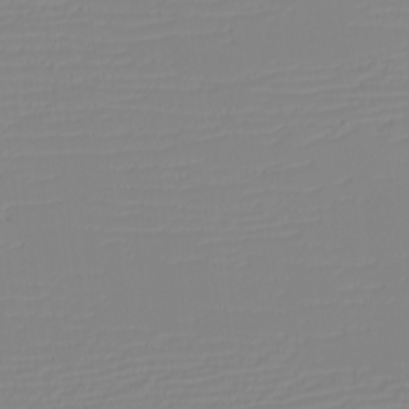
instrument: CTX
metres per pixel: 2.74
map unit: eHh
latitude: -6.1228
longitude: -84.6491
